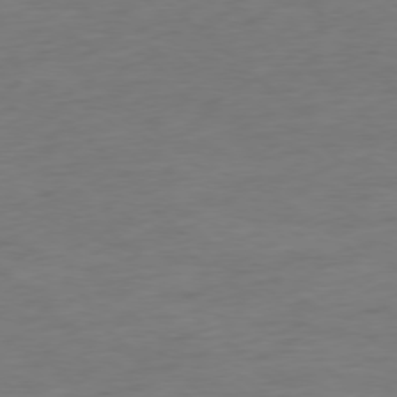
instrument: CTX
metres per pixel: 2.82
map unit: Ap
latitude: -78.0472
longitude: -63.9339
